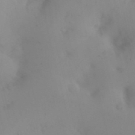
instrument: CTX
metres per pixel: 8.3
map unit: eHh
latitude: 24.5923
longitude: -66.3467
